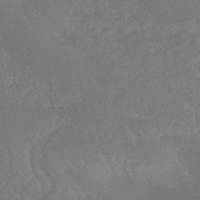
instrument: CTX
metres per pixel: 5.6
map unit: HNhu
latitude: -45.5966
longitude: 91.4266
